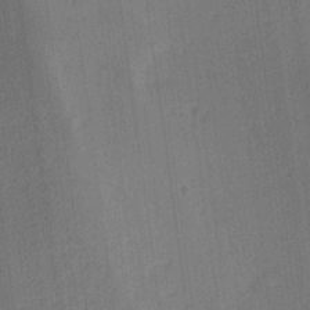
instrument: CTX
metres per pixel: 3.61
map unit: Ave
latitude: 17.4804
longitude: -138.3089
